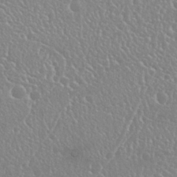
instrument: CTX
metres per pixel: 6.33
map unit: Nhu
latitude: 25.3670
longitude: -59.6505
